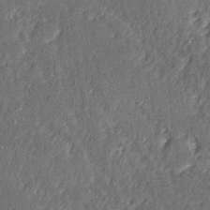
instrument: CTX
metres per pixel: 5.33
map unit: Ave
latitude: 15.5749
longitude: -104.3279
